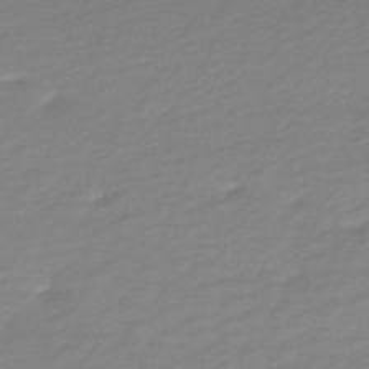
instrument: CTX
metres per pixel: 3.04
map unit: lHb
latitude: -45.2754
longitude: 61.2187
